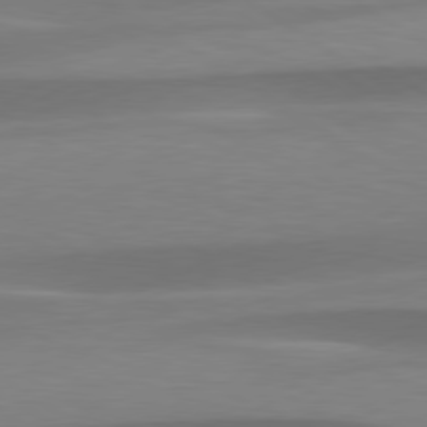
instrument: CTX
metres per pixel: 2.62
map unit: lApd
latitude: 79.3860
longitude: -93.2915
